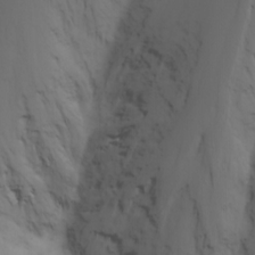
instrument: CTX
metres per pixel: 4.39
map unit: Nhu
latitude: -5.0486
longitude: -69.9339
